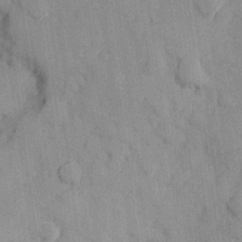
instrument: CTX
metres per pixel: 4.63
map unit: Hve
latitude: 25.4993
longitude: 147.8989
